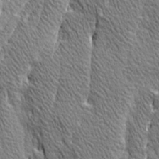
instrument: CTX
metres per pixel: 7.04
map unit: Ave
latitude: 20.9514
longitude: -135.1214
